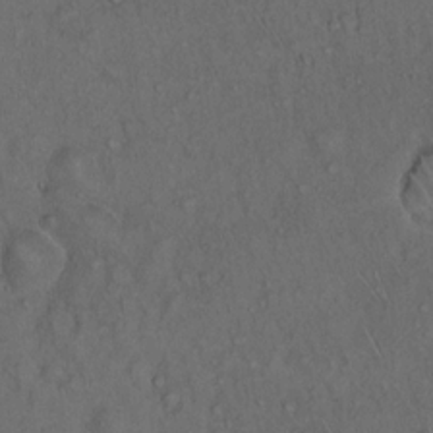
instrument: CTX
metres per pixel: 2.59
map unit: Hto
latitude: 15.8206
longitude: -56.9135
